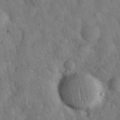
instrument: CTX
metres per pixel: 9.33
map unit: eHh
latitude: 34.3089
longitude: -68.5357
